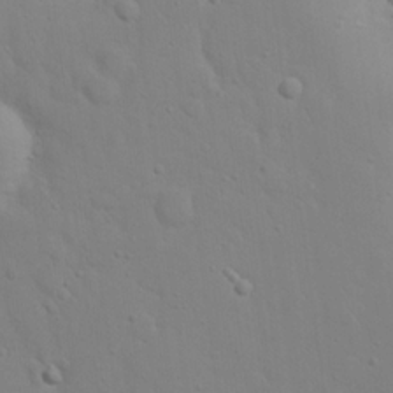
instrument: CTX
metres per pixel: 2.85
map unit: eHh
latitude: 20.0255
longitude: -61.5938
